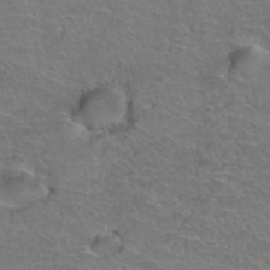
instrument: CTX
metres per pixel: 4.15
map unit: Hto
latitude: 37.5371
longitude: -43.9150
